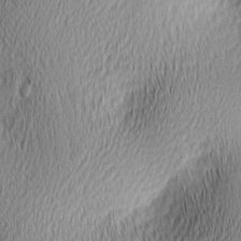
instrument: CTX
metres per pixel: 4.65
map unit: lAa
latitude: 1.5938
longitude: -116.0633
